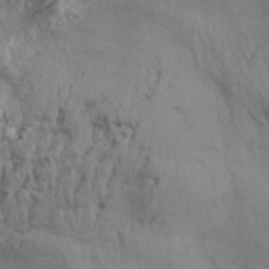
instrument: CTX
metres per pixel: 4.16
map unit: Aa
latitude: 32.6302
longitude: -136.1389
